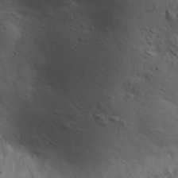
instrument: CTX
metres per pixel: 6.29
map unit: eHh
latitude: 30.4979
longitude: -69.0837
